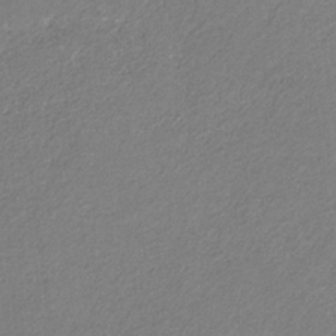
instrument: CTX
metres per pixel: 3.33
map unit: eHb
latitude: -30.9352
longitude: 66.9731
